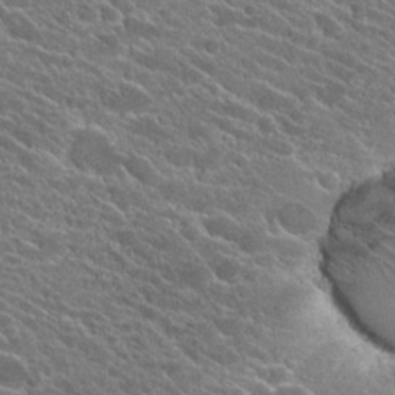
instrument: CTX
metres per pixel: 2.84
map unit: Hto
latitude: 25.7260
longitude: -40.9702
